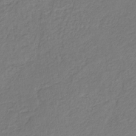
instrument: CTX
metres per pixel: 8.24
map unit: eHb
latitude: -30.1606
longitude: 64.0094
